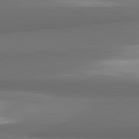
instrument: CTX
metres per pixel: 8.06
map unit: lApd
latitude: 81.9339
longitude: 171.2376
